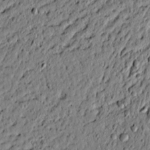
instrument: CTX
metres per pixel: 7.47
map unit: lAvf
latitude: 4.9514
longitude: 165.1431
